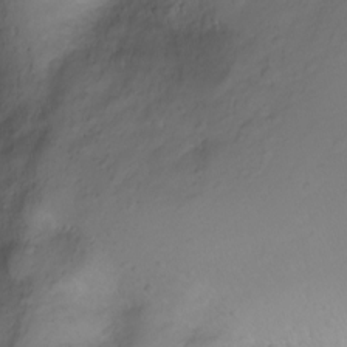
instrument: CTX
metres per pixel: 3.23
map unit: Ht
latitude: -2.1227
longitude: -29.4993
